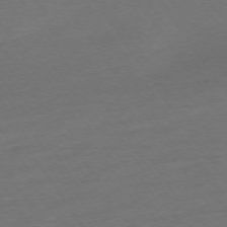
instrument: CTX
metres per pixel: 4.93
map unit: Ap
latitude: -74.5196
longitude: -81.1781
